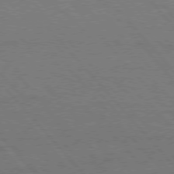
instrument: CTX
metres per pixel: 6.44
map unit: Hpe
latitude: 75.8017
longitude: -138.1011
